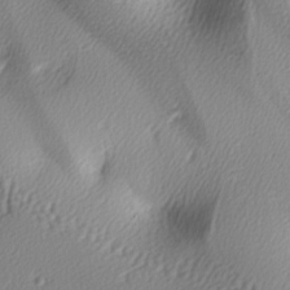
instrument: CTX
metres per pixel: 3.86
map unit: lAa
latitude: -5.6155
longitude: -122.9136
